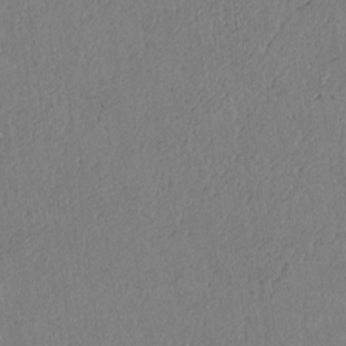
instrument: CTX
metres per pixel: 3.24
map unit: Htu
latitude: 2.8947
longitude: 148.8786
